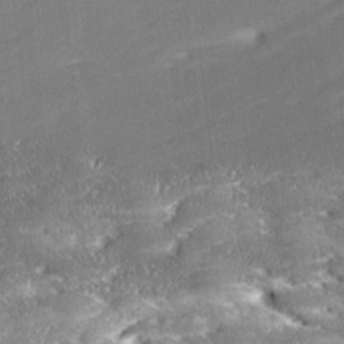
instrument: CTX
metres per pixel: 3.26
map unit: Ave
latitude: 17.8017
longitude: -137.2348
